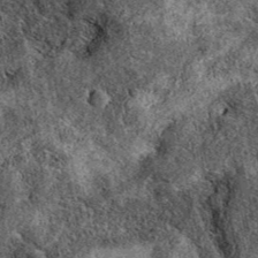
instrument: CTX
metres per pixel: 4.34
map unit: eAb
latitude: 38.9891
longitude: 109.6344
